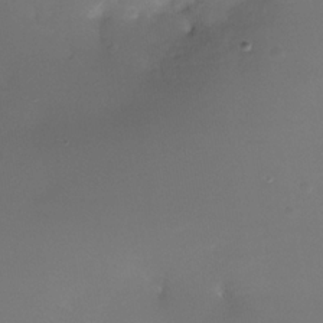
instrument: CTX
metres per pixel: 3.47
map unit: Nhe
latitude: -35.5021
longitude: -117.8017
